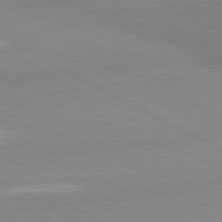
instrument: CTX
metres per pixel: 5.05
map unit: lApd
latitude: 81.0269
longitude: -179.8395
